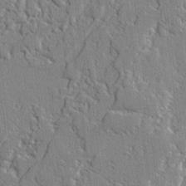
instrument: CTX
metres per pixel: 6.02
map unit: lAvf
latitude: -2.1605
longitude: -109.2914
